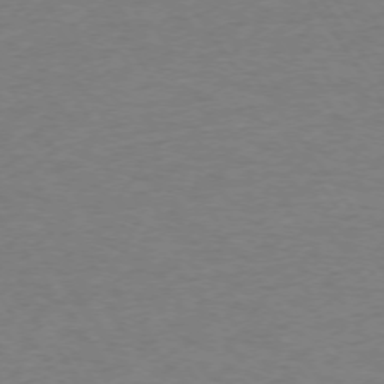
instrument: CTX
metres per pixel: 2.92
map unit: Ap
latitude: -74.5196
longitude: -79.9528
